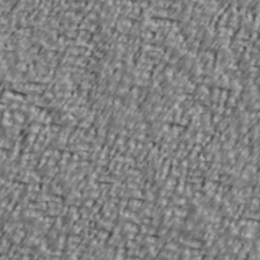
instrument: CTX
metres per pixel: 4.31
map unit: Ave
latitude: 40.8569
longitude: -112.1011
